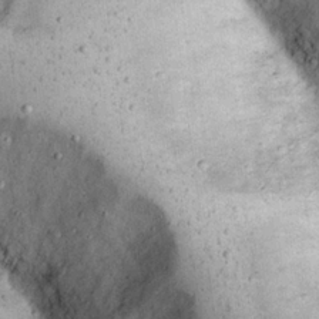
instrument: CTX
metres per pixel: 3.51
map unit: Nhu
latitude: 22.2900
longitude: -68.2334
